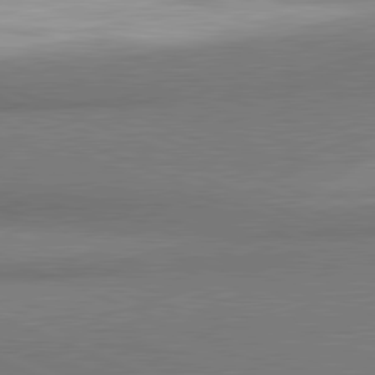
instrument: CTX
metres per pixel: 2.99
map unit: lApd
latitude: 81.5371
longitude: 160.2362
